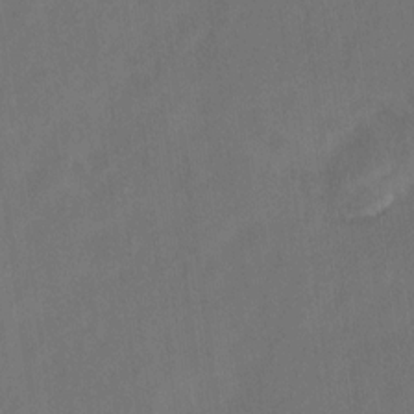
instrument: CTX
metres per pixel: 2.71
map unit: Hto
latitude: 8.6680
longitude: -34.6490
